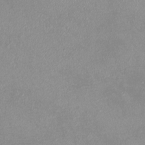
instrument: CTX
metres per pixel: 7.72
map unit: eHh
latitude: -7.0108
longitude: -77.8961
